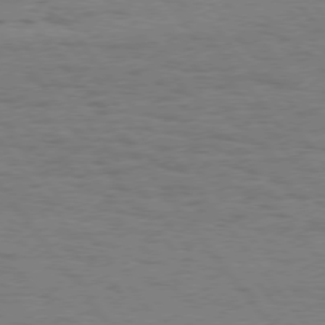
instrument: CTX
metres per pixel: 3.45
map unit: Hpe
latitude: 75.0270
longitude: -136.8002
